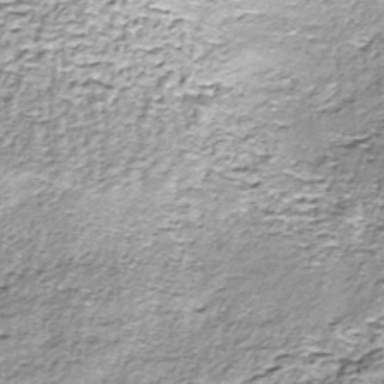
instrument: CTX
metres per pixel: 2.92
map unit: ANa
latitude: -44.6896
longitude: 106.1984
